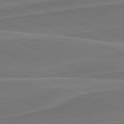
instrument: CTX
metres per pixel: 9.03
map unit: lApd
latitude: 82.2711
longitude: 140.4818
